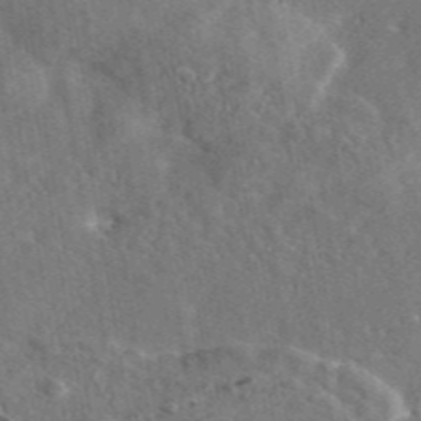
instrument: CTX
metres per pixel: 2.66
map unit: eAb
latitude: 44.9891
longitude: 110.9541
